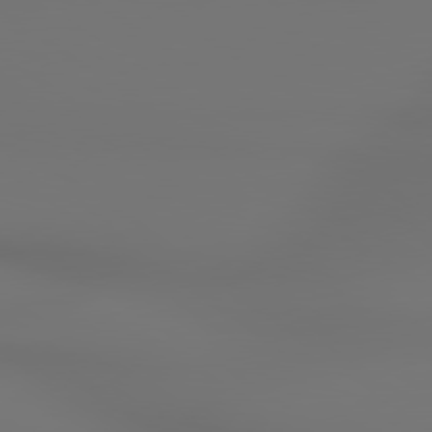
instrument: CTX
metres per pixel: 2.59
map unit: lApd
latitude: 79.2915
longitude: -137.3104
